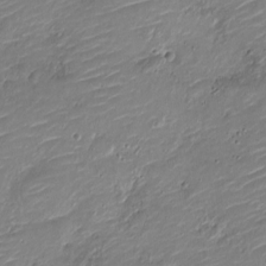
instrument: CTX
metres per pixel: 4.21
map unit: Nve
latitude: -17.7478
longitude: 107.2754
